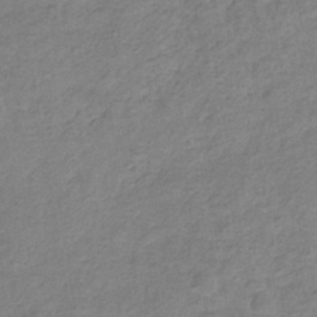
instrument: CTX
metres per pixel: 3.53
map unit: HNhu
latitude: -38.9920
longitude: 107.1998
